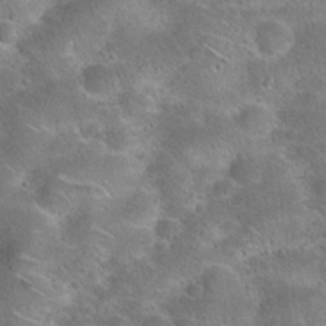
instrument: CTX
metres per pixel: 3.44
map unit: Hto
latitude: 21.8017
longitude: -48.5357
